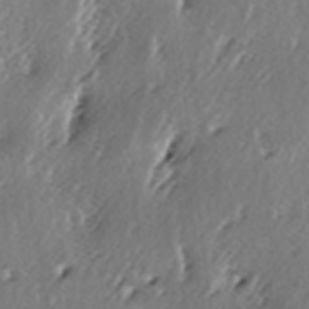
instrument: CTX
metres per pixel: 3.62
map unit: lAa
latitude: -6.7085
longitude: -124.3089
